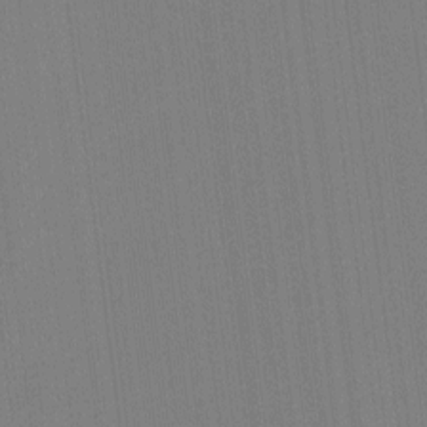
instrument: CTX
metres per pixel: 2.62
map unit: lHvf
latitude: -11.4832
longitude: -104.4034
